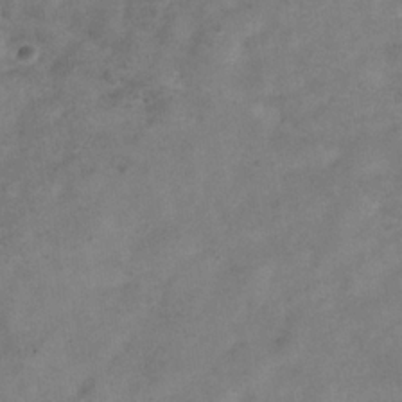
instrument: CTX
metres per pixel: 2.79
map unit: Hve
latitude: -32.8975
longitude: 89.5021
